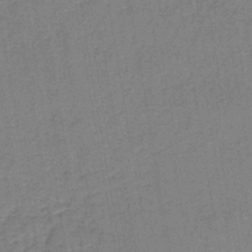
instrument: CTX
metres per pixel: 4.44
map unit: lHb
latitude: -41.4454
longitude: 60.9164
